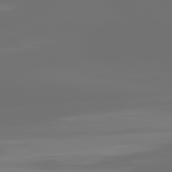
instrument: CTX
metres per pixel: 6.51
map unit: lApd
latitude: 82.1388
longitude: -166.8380
